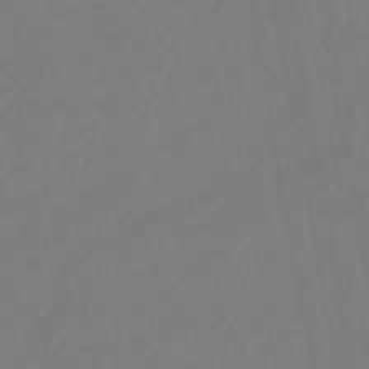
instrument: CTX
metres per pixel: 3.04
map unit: eHb
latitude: -49.6722
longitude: 84.5384
